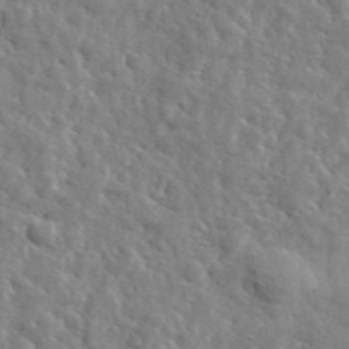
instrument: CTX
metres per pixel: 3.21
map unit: lHvf
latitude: 36.2334
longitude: -86.5546
